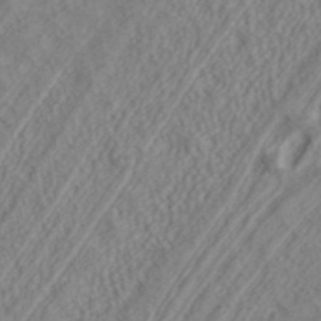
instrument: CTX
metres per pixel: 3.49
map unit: ANa
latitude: 40.5545
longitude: 23.6533
